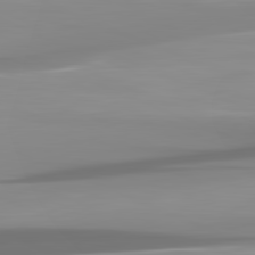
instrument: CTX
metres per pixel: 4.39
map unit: lApd
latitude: 82.0255
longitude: -137.1592
